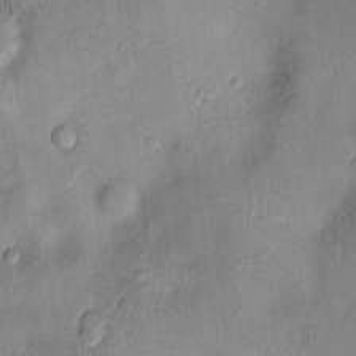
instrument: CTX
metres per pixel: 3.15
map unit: Nhu
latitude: 2.1200
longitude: -14.2901
